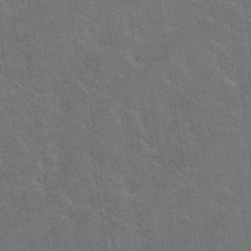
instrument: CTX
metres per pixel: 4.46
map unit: eHh
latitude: 36.5924
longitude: -66.8002
